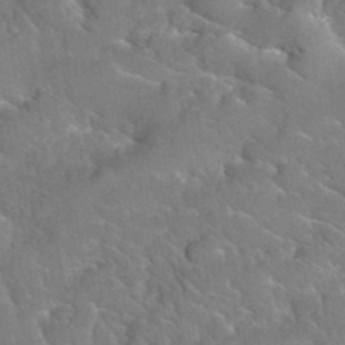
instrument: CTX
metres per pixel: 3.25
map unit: Hto
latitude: 35.4804
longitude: -48.5735
